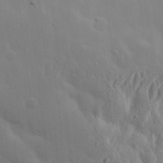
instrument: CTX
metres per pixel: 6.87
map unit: eHh
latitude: 19.7260
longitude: -72.9136
